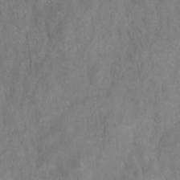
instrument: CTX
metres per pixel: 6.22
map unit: HNhu
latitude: -28.2551
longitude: 73.1809
